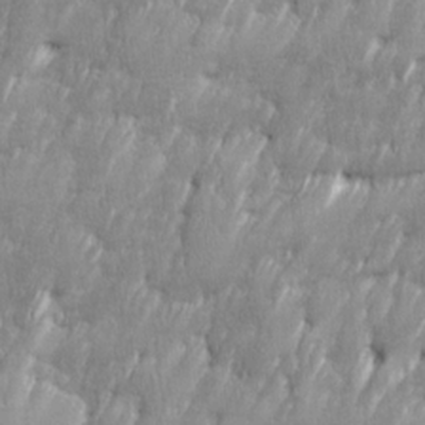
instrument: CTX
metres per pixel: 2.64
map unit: Ave
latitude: 16.2712
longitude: -135.6694
